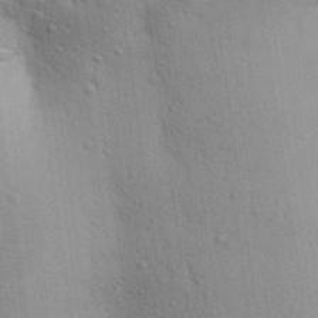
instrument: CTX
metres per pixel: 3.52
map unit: Aa
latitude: 28.7813
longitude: -147.3482
